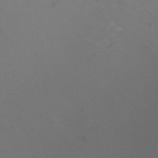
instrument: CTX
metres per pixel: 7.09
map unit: HNhu
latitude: -0.5385
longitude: -2.8758
